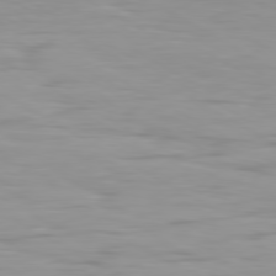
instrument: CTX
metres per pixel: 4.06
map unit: Ap
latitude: -80.3307
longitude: -59.9717
